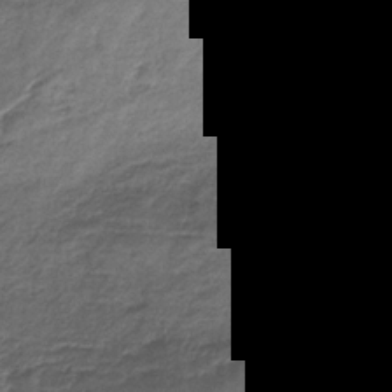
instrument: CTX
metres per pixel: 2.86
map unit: HNb
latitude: -31.5210
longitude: 61.3510
